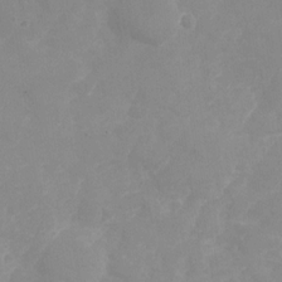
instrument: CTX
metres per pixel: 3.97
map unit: Nhu
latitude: -28.7841
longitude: -66.8380
